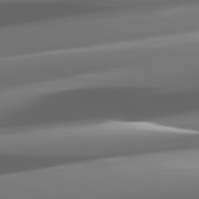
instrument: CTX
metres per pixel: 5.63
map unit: lApd
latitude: 82.2900
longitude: -149.3482
